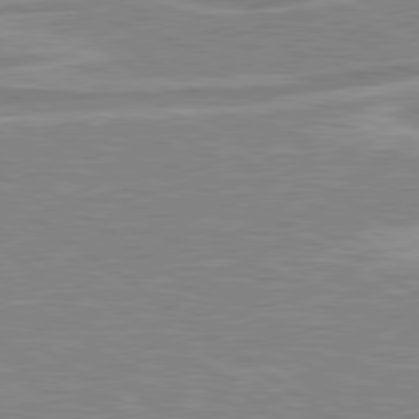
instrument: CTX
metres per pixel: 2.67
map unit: Hpe
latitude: 79.3293
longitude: -121.8773
